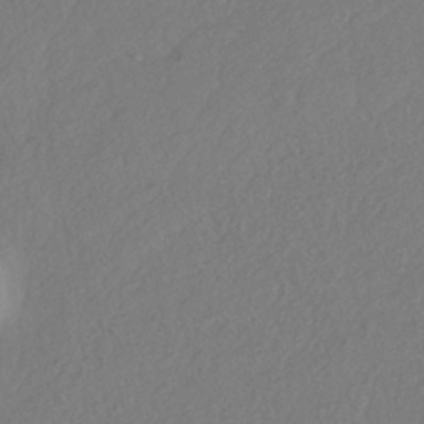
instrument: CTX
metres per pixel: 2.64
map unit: eHh
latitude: -41.8800
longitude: 118.8597
